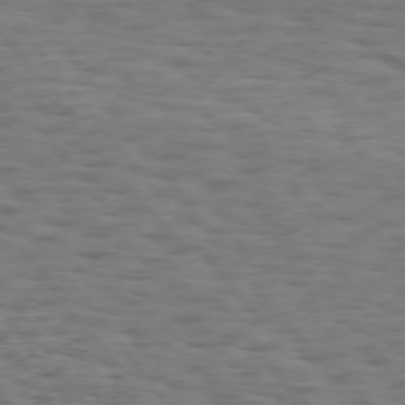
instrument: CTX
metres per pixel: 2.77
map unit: Hpe
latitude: 74.5735
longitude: -133.7639
